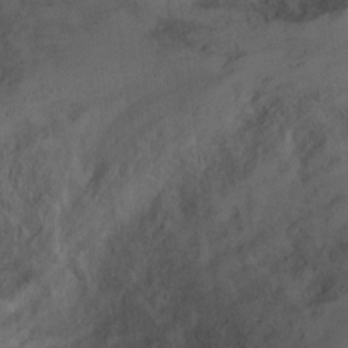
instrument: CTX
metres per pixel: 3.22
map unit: Ht
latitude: 0.9324
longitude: -36.8758
